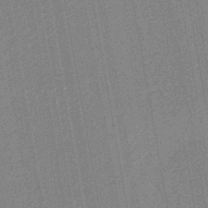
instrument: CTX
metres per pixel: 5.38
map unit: lHb
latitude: -44.8597
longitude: 74.7652
